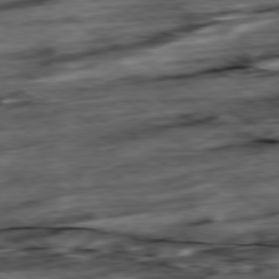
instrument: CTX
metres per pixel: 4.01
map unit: Hpe
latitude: -79.2942
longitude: -20.1389
